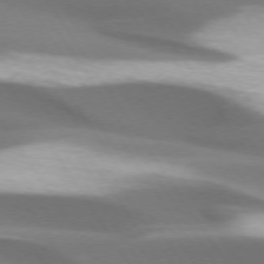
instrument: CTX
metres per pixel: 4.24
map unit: lApd
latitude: 73.7450
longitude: -51.0458
